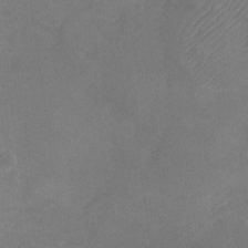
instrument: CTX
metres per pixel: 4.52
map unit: Nhu
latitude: -28.5952
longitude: -63.5938
